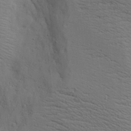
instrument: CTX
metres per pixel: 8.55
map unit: Aa
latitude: 17.8772
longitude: -125.4993
